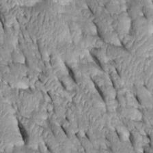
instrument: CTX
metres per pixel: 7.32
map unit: Htu
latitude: -0.1417
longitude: 148.6897
